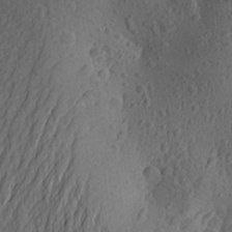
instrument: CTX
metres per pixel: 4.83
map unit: Aa
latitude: 26.2523
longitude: -144.8947
